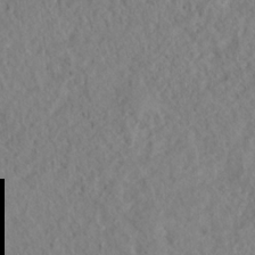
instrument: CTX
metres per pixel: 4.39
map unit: HNhu
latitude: -36.4251
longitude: 32.8219
